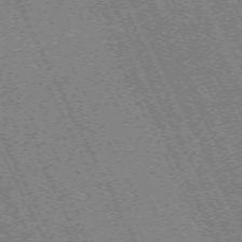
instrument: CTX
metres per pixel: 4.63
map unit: Hpe
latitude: -71.2754
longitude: 9.0864
